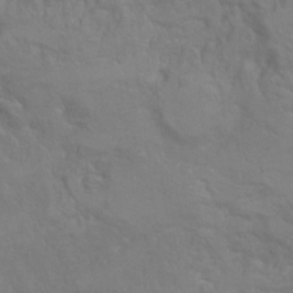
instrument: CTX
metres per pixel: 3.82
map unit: Hto
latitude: 6.6490
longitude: -35.7071
